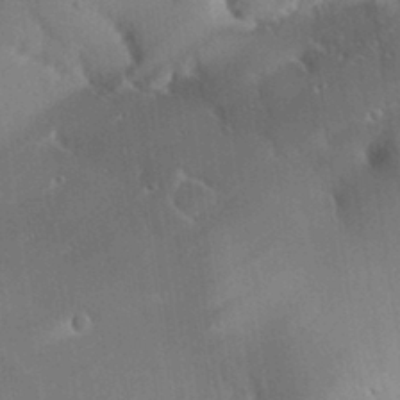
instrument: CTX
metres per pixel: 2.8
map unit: eHh
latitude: 27.4804
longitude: -79.9906
